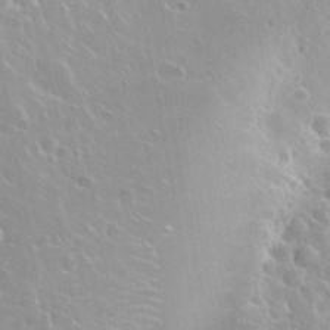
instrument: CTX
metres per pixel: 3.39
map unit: Nhu
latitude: 29.3104
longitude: -54.9136
